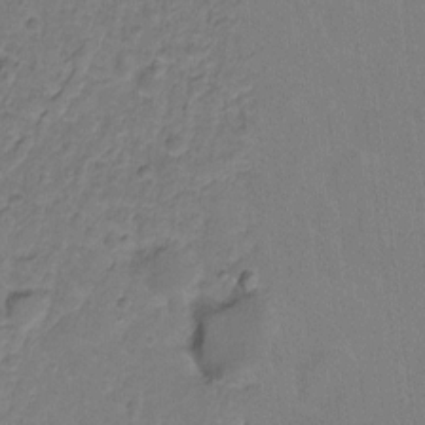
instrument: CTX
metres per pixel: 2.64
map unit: Hto
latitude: -11.3699
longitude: -38.7435
